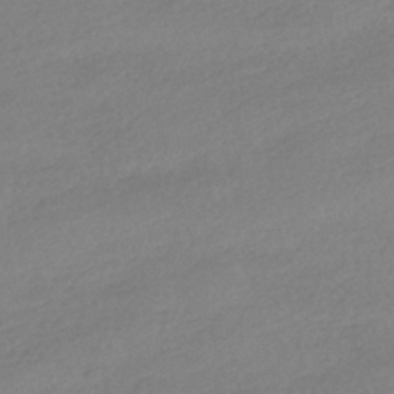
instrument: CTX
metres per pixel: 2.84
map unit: HNhu
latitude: -40.8975
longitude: 96.9920
